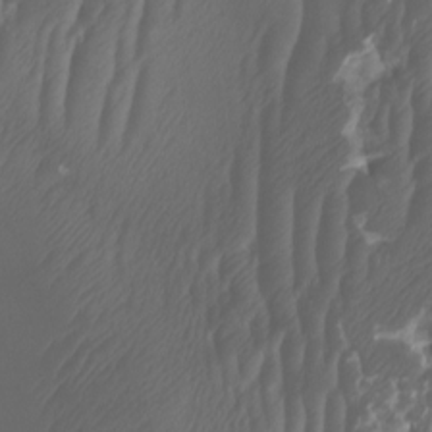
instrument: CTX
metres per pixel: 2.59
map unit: HNhu
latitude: -1.2187
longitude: 14.3496
